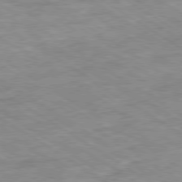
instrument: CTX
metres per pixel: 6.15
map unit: Ap
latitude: -80.2173
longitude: -75.4238
